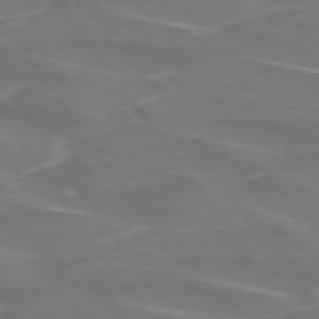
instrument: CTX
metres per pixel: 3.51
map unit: lApd
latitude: 74.5924
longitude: -61.8772
